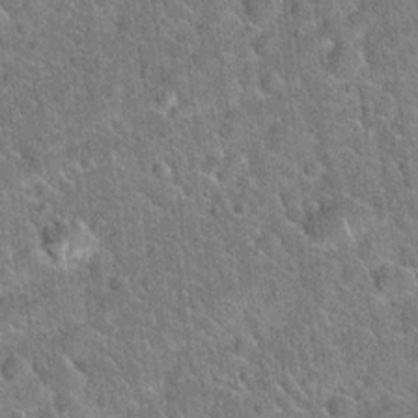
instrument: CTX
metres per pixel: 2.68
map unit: Hto
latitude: 20.7813
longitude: -50.8947
